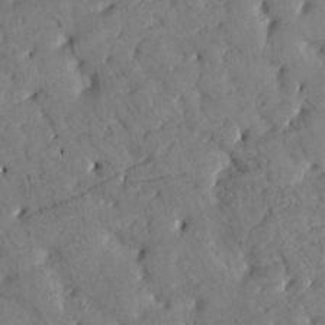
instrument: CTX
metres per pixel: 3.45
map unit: Htu
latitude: 0.7624
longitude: 179.4832
